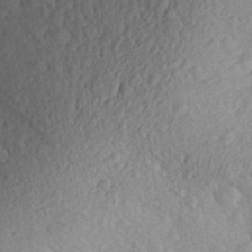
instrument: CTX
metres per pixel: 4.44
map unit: Aa
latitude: 27.5560
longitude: -143.9528
